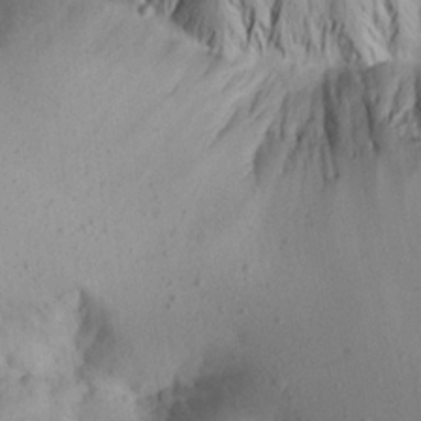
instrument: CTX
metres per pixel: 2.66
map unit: Aa
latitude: 20.3090
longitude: -146.4034
